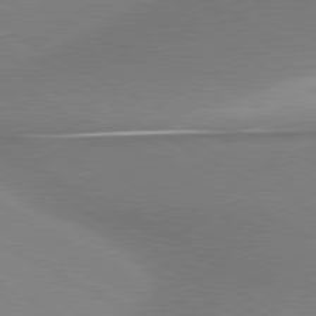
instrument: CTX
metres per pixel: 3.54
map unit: lApd
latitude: 80.2900
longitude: 167.7100
